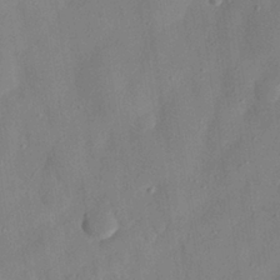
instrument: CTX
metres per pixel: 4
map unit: eHh
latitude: 28.2900
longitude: -77.3481
